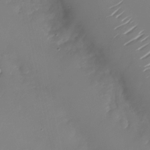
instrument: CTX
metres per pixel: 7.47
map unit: Nhu
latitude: -26.6518
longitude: -73.2915
